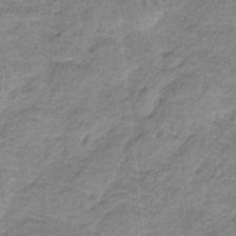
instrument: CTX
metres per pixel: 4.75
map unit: HNb
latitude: -34.8030
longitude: 57.7288
